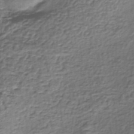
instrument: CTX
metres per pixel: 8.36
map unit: lHb
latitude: -35.9556
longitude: 60.1417
